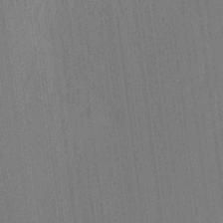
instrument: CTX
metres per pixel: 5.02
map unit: HNhu
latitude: 7.2537
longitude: 15.6911
